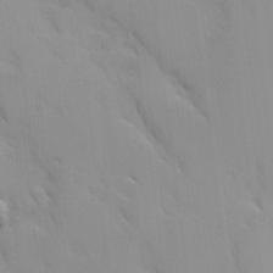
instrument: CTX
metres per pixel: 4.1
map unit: Ave
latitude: 9.0459
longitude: -103.4804
